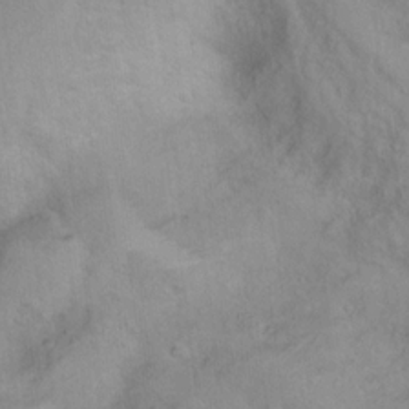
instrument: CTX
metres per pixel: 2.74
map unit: Nhu
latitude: 11.2348
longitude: -26.7624
